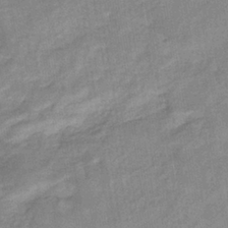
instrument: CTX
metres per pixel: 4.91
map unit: eHb
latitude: -35.4076
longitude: 74.3873
